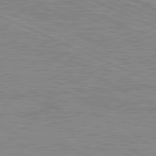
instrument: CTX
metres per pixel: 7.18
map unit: lApd
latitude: 81.6316
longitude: -167.9150
